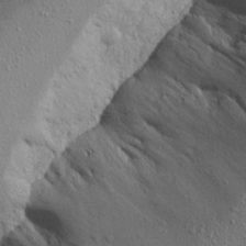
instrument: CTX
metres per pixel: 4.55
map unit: Aa
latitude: 14.7436
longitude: -140.8946
